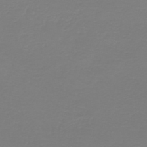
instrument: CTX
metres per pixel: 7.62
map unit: HNb
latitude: -45.9745
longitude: 54.1606
